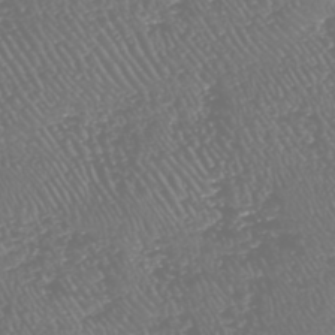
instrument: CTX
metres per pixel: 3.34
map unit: HNhu
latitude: -47.8989
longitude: 29.0675
